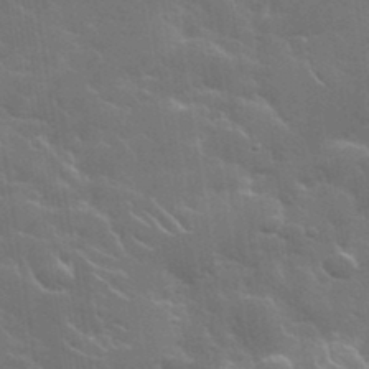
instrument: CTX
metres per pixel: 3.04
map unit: lHvf
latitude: 37.0648
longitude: -91.8205
